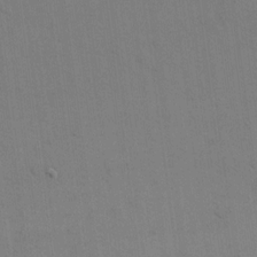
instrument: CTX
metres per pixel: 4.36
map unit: eHh
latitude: 17.4804
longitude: -66.9324
